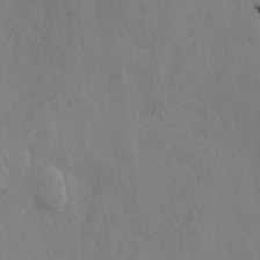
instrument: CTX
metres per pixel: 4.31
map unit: Ave
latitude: 13.8017
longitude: -133.3860
